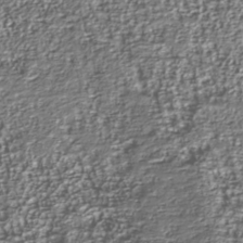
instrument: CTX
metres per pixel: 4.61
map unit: Nhu
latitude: -40.2928
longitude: -86.0633
